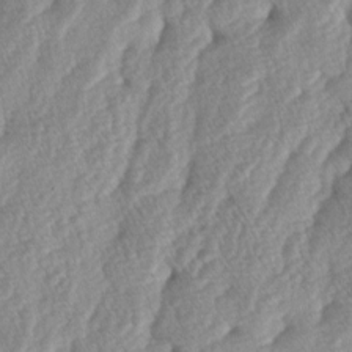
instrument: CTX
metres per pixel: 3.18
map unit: lAa
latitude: -5.0864
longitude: -129.8016
